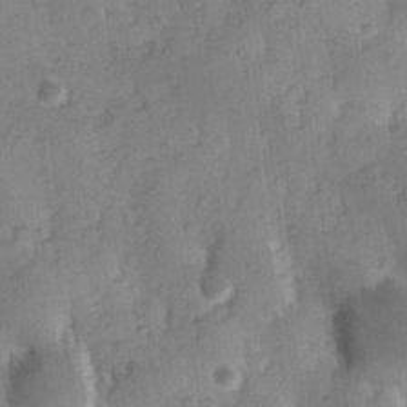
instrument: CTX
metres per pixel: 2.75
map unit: Hve
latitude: 24.4034
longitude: 146.8975
